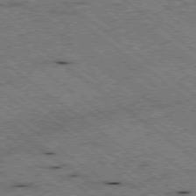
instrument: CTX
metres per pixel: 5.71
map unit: Ap
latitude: -78.8030
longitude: -50.6679
